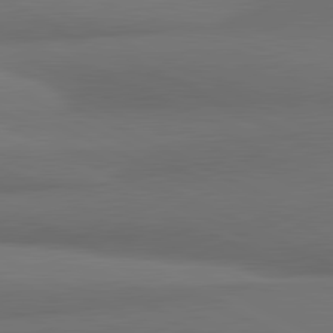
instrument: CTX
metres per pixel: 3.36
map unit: lApd
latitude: 81.6316
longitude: 173.4076
